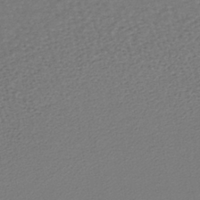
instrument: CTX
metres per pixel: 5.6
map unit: lHb
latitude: -39.2187
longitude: 62.0094
